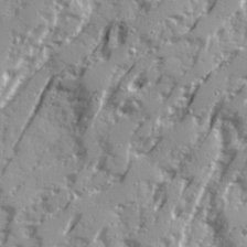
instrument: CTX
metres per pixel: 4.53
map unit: Ave
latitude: 21.4238
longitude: -131.2159
